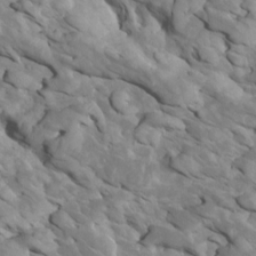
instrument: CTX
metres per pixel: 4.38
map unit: Htu
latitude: 2.1011
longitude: 142.9163
